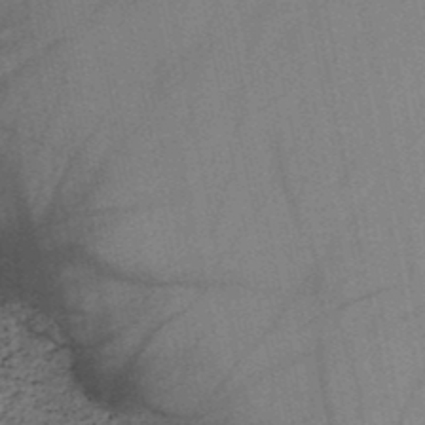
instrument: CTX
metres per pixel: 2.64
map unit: HNb
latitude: -48.5196
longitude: -39.9528
